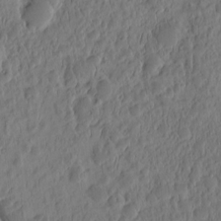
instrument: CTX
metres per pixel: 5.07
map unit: eHh
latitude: -1.8801
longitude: 14.8408
